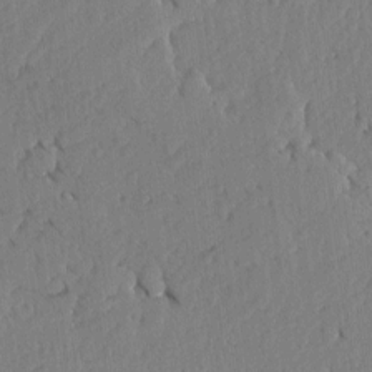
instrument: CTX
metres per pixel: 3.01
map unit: lAvf
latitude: -5.2187
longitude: -113.8205
